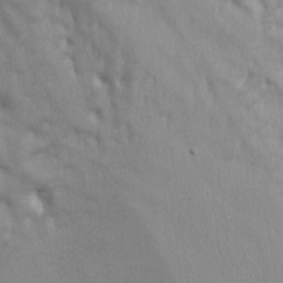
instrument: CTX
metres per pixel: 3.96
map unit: lAa
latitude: -8.3684
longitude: -126.0255
